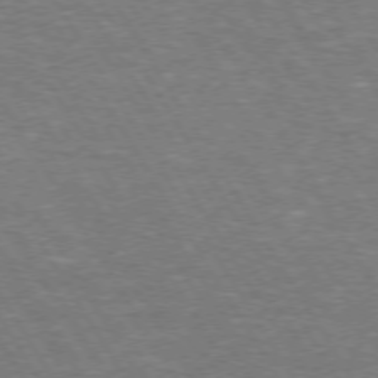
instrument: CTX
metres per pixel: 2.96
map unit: Hpe
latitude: 72.8002
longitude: -123.6883
